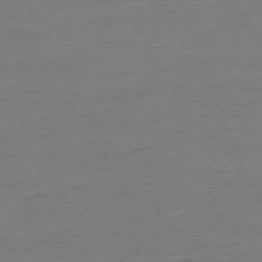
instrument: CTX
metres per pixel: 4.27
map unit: Ap
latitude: -74.8597
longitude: -81.0458
